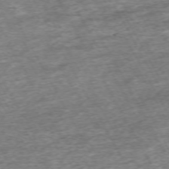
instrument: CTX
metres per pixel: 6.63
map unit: Hpe
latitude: -70.8786
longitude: 13.1620
